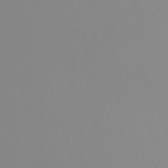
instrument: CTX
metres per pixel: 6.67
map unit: Htu
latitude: -5.5966
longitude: -72.5735
